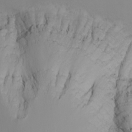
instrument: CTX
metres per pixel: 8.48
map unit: Nhu
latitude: -7.5966
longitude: -90.4223
